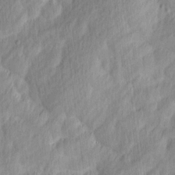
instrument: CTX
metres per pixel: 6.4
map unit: Ave
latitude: 13.1781
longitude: -106.2523
